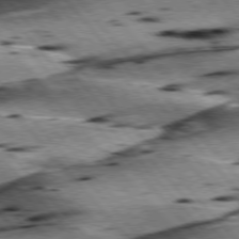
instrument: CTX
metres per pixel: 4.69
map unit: lApd
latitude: 76.1766
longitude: -71.4804
